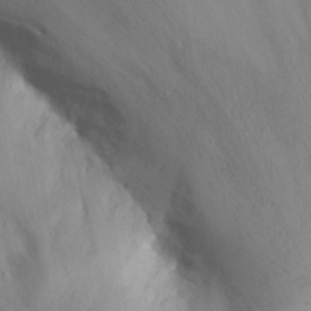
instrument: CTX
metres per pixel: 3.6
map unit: eHh
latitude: 25.4804
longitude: -64.7813
